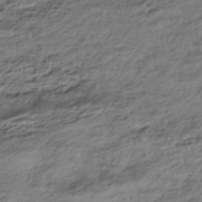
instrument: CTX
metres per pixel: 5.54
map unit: HNhu
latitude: -42.7652
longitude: 103.9178
